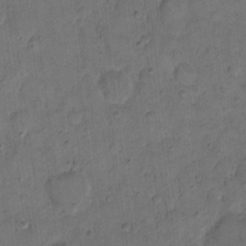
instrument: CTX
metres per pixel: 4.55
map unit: eHh
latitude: 13.5749
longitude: -65.8772
